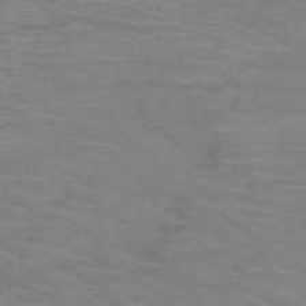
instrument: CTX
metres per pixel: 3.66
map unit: HNb
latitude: -53.1809
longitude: -45.7638
